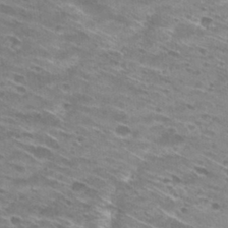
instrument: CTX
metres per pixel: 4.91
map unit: Hto
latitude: 29.5560
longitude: -45.8583
